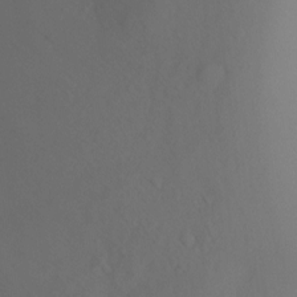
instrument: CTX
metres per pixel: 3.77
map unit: Ht
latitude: -5.6910
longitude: -27.3104
